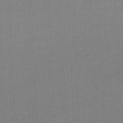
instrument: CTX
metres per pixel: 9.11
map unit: eHb
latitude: -47.6155
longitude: 89.1998
